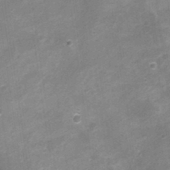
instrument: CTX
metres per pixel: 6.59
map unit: Nhu
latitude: 3.4615
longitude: -18.1011
